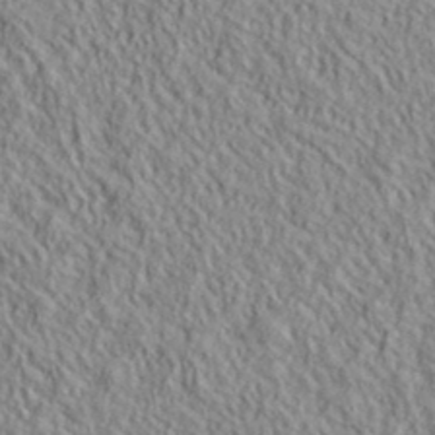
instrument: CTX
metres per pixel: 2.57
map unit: lHvf
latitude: 39.3482
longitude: -90.2523
